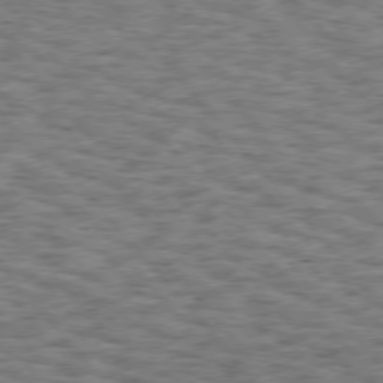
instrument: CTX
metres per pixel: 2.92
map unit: Hpe
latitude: 75.4993
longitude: -135.7638
